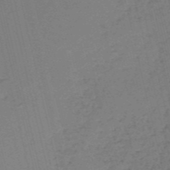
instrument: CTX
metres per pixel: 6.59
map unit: HNb
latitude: -55.0487
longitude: -39.7072
